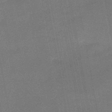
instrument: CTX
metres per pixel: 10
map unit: HNb
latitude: -47.8422
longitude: -39.1403
